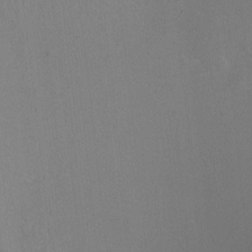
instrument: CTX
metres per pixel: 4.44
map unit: Ht
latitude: -7.8422
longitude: -37.9150
